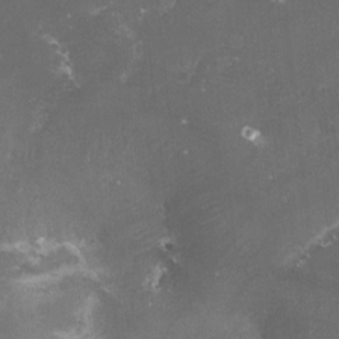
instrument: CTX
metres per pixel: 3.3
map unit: lHvf
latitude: -14.1417
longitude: -99.4237
